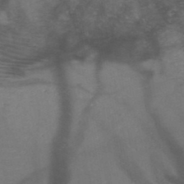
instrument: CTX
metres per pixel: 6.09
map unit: HNb
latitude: -49.4455
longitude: -44.6112
